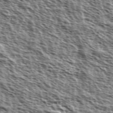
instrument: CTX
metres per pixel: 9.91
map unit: Ave
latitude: 37.9717
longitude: -111.0081
